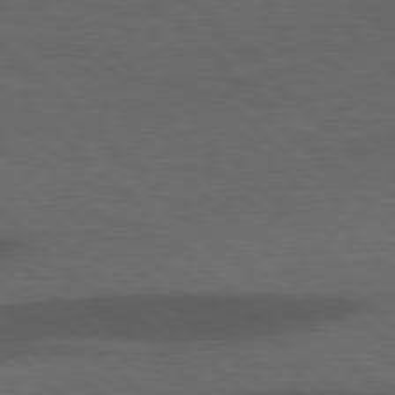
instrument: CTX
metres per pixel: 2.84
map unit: lApd
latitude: 77.2537
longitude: -60.3467
